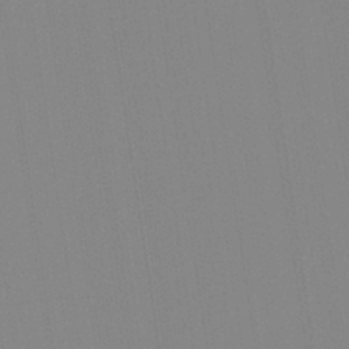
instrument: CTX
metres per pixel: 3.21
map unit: Aa
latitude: 32.6868
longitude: -142.7813
